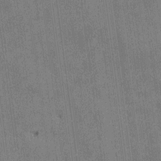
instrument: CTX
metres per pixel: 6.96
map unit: HNhu
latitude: 1.0080
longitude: -5.9528
